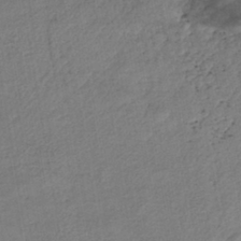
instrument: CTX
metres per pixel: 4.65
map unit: eHh
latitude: -41.6344
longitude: 119.5021
